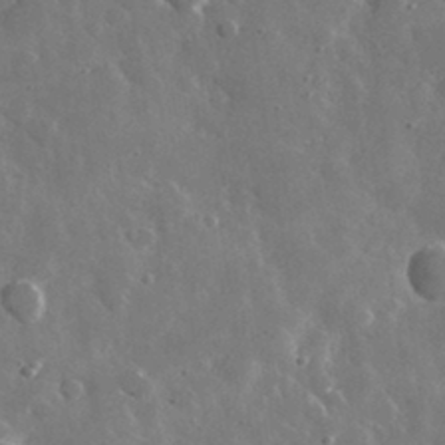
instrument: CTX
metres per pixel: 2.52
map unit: lHvf
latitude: 34.1011
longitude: -87.4237
